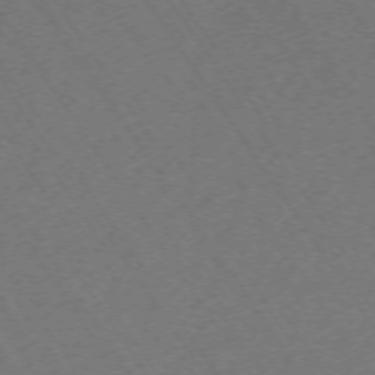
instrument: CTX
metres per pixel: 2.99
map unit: Ap
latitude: -73.1809
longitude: -70.7435
